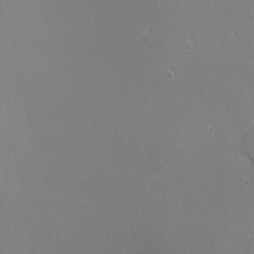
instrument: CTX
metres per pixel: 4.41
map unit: eHh
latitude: -2.3495
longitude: -81.2915
